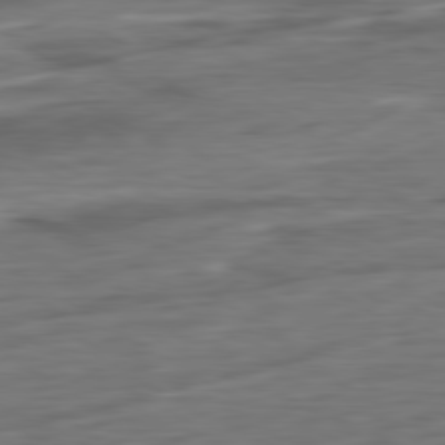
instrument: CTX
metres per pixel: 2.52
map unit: Ap
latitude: -80.9920
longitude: -68.7624
